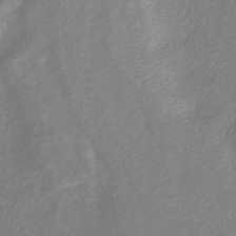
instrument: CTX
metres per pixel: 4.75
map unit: HNhu
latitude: -40.8408
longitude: 108.3306
